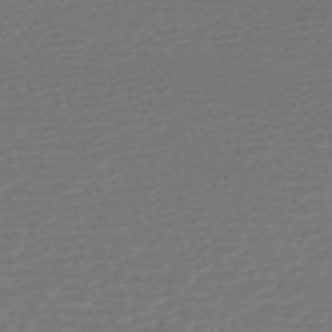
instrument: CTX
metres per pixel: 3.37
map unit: HNhu
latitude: -47.1998
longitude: 103.2187
